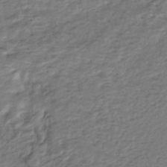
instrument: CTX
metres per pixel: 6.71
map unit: HNhu
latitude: -44.5574
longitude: 102.1984
